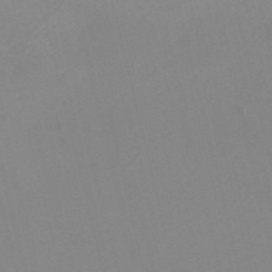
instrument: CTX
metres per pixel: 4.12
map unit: Nve
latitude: -56.7463
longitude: 52.0661
